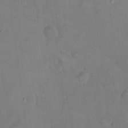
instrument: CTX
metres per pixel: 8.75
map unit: eHh
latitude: 22.3278
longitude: -62.4223
